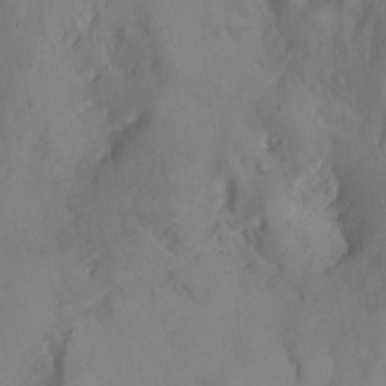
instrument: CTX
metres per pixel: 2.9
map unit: Nhu
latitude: -4.7274
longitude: -85.9150
